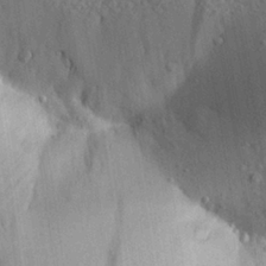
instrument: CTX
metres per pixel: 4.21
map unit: Aa
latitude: 21.8395
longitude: -149.6883
